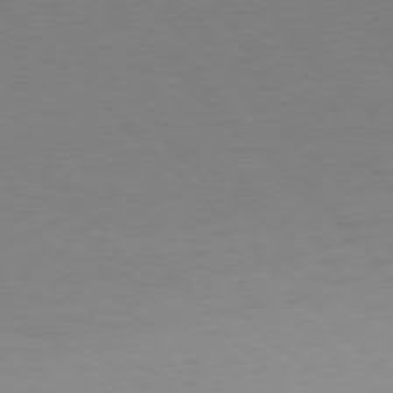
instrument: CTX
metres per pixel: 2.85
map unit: Ap
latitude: -77.1431
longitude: -71.0647
